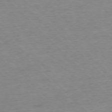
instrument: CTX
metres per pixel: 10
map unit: Ap
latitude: -77.3132
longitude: -89.0837
